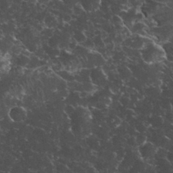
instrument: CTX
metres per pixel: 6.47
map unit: eHh
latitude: 33.7828
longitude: -65.5749
